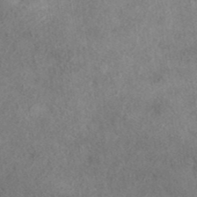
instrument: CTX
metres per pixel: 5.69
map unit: eAb
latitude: 40.7624
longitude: 103.2187
